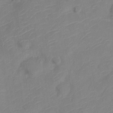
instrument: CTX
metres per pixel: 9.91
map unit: Nve
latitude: -21.5021
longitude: 106.3307
